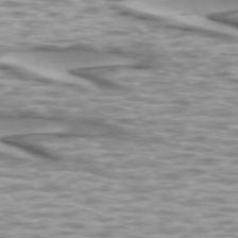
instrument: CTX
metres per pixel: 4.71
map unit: lApd
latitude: 73.5938
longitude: -57.1214
